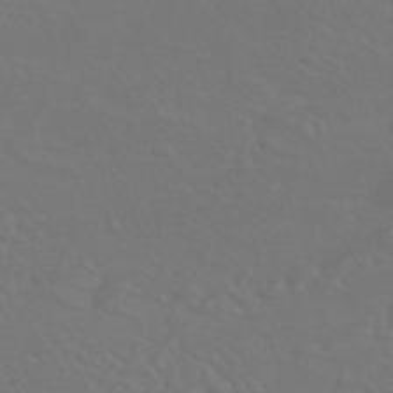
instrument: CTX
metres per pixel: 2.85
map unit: HNhu
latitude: -43.2753
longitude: 94.0661
